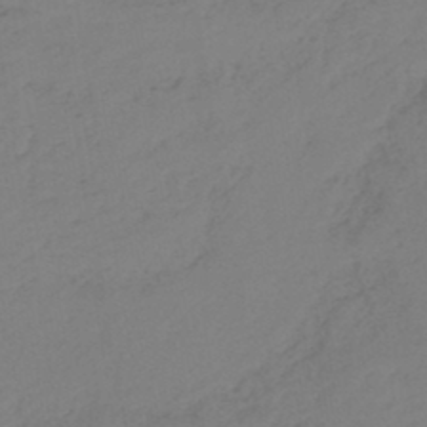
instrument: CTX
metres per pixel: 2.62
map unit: eHh
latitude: -42.2550
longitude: -32.6113
